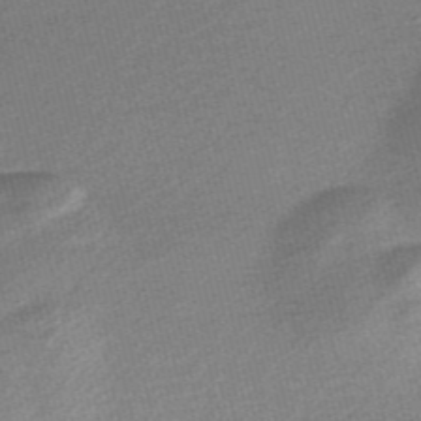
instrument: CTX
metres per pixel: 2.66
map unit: Nve
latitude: -56.6140
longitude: 60.9920
